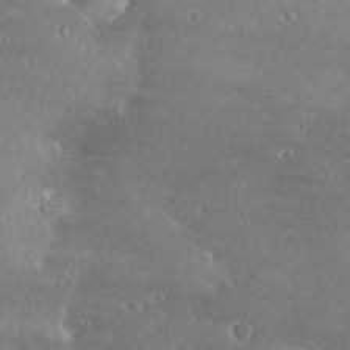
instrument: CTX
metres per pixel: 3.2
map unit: Ave
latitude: 18.4979
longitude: -137.8017
